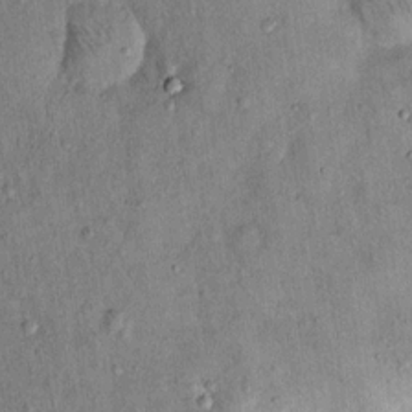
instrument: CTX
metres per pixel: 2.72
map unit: Hto
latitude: 14.2901
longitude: -59.1403
